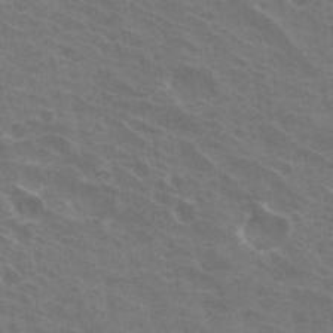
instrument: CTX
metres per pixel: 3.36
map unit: Hto
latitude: 32.4034
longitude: -41.1970
